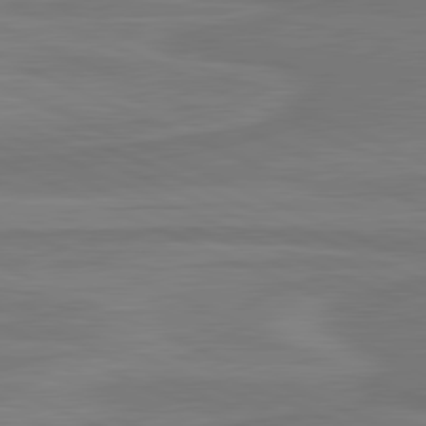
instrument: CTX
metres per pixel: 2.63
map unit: lApd
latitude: 81.5938
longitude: 169.3320
